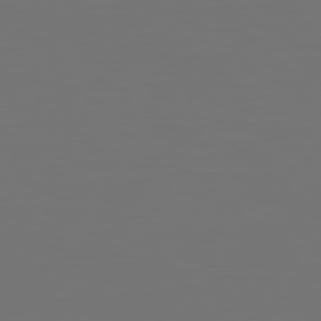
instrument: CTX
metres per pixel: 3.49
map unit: Hpe
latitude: 74.2145
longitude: -129.9906
